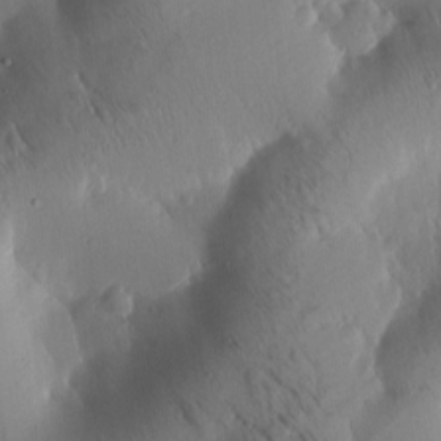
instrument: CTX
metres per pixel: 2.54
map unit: Htu
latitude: -0.4440
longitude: 171.4832
